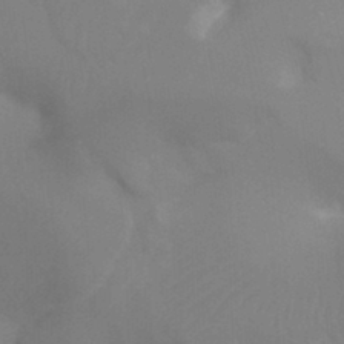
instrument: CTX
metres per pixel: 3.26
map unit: Ht
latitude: -3.4454
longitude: -27.0270
